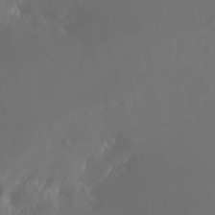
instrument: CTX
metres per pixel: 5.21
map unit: Nhu
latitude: -8.1228
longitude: -52.4223
